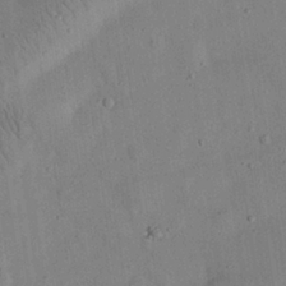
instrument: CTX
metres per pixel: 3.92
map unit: eHh
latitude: 24.8002
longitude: -68.8947
